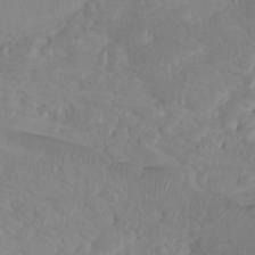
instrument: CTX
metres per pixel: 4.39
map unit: Htu
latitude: -7.2565
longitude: -69.8205
